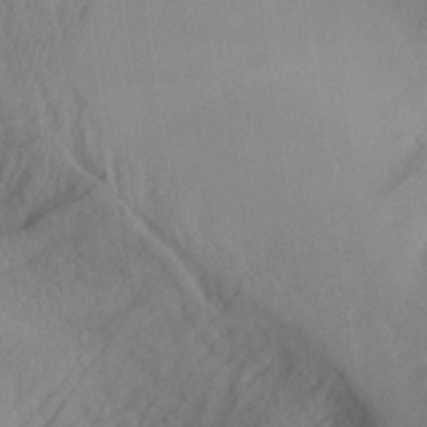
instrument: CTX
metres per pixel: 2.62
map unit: Aa
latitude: 26.4979
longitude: -132.6491
